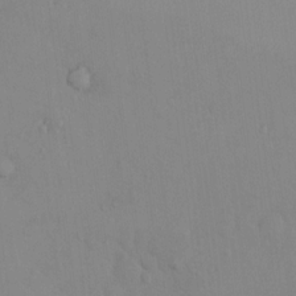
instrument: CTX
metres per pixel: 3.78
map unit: Nhu
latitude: 12.8758
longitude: -27.7639
